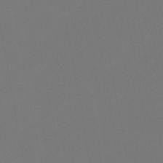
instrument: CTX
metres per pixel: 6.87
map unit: HNb
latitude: -47.1998
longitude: -35.4993
